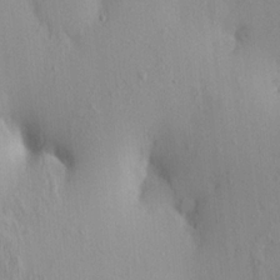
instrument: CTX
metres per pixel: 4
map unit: eHh
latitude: -0.6897
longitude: 18.0472
